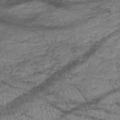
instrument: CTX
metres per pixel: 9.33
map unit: HNhu
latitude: -48.2929
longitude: 28.5952
